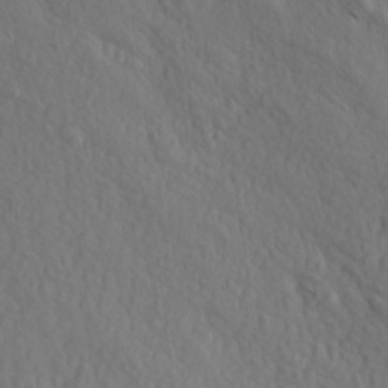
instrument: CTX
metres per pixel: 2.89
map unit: Aa
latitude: 13.6883
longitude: -142.1767
